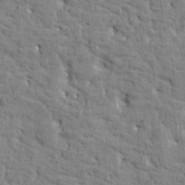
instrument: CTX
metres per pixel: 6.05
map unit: Htu
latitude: -2.8407
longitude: 175.1998
